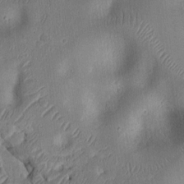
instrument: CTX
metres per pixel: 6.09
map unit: Ht
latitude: 11.0270
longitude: -74.7435
